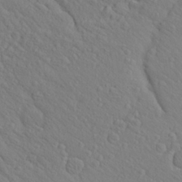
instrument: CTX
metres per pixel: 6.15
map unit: Aa
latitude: 25.2159
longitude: -148.1389
